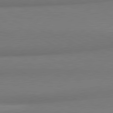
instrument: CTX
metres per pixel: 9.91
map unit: lApd
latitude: 80.7624
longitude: 167.7289
